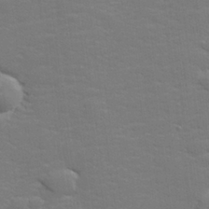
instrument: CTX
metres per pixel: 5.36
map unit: lHvf
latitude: 25.5938
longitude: 142.1038
